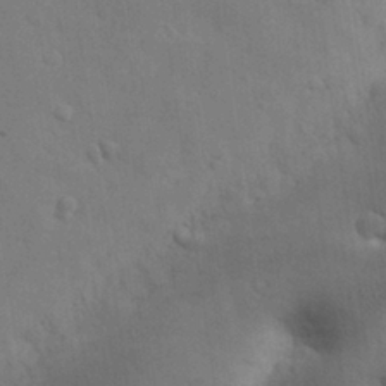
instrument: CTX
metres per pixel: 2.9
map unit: Nhu
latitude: 28.0255
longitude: -71.5182
